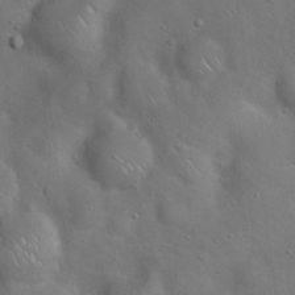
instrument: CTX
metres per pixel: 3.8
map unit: Hto
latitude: 17.8583
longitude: -53.2348
